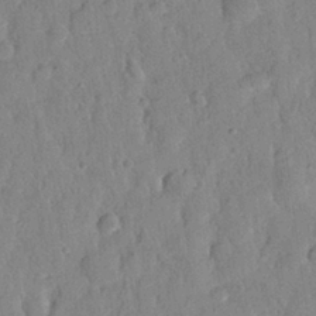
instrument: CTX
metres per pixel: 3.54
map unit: eHh
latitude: 27.1970
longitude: -75.8772
